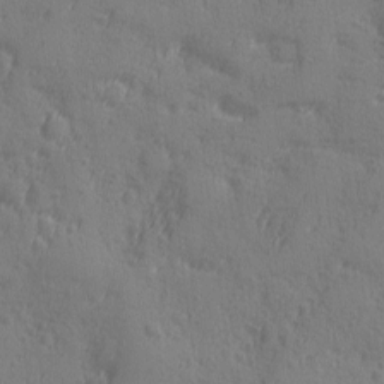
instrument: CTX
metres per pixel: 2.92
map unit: Ave
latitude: -8.7085
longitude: -119.0647
